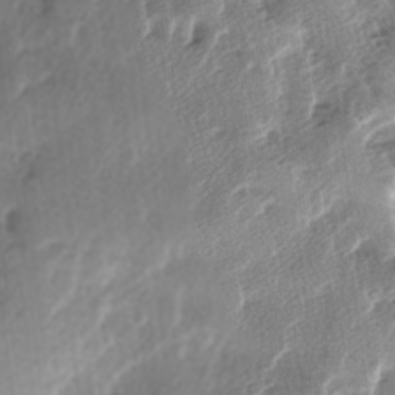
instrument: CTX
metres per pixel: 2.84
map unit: lAa
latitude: -6.3495
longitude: -123.8583
